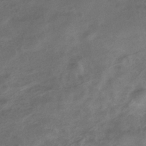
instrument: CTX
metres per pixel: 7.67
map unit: ANa
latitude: -37.1242
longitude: 95.7666
